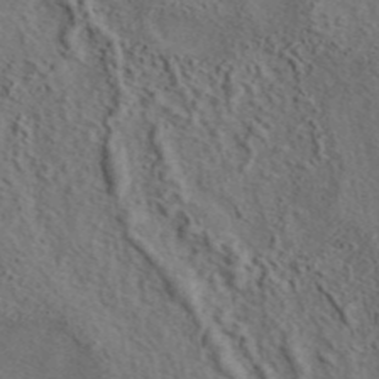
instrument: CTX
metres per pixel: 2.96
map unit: eAb
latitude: 43.7072
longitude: 115.2754
